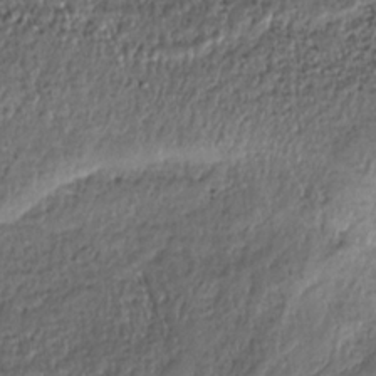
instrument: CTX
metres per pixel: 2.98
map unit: HNhu
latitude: -36.9730
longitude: 33.4266
